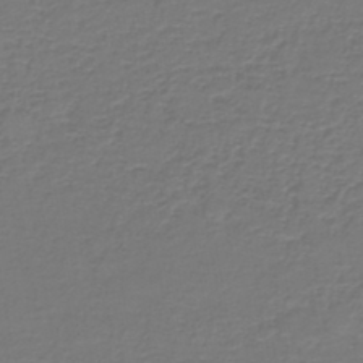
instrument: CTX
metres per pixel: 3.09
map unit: lHb
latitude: -42.5195
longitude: 57.0675
